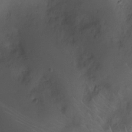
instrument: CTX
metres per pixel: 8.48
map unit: Ht
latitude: -10.9353
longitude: -20.8380
